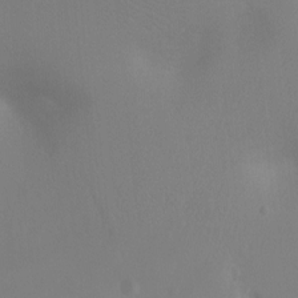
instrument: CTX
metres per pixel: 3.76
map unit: Ht
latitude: -5.2376
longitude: -26.2523
